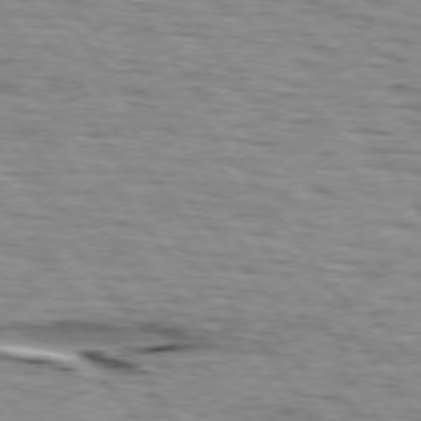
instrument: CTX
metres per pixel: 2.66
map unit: lApd
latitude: 74.9325
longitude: -72.1578
